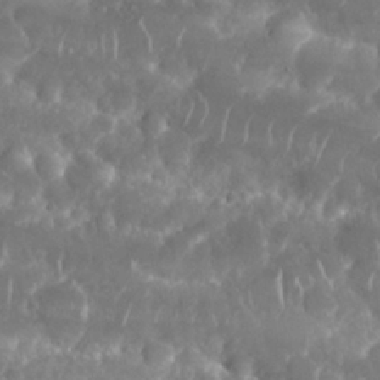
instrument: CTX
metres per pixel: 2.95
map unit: Nhu
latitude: 25.6504
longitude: -60.8947
